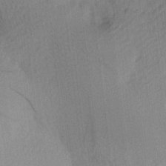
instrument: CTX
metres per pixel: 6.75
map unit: Ave
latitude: 12.4412
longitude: -106.9703
